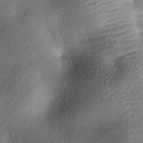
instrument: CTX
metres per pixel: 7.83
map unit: lAa
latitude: -10.1795
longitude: -125.3481
